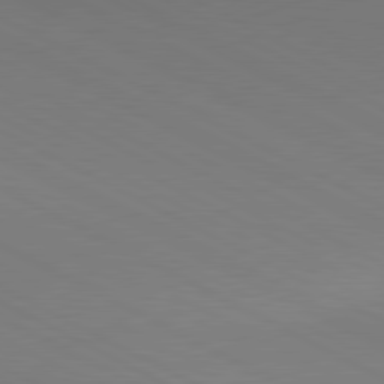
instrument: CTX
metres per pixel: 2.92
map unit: lApd
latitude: 80.8002
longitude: 145.4643
